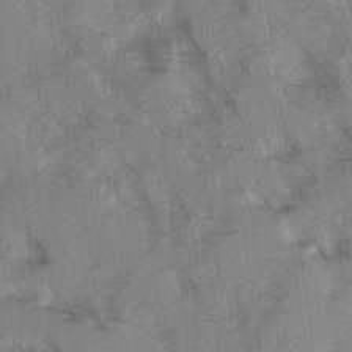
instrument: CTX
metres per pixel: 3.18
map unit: Ave
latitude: 0.1766
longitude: -110.6113
